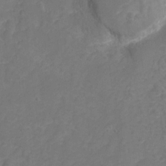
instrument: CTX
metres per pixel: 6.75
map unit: Hto
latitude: 4.7813
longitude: -32.9136
